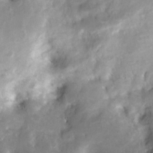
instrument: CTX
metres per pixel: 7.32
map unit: Nve
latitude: -25.1998
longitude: -108.9135
